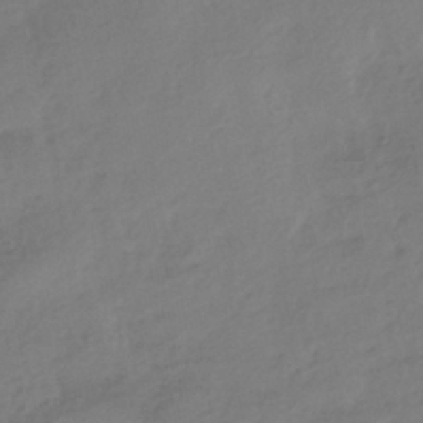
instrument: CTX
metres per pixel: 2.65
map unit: HNhu
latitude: -41.9178
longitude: 97.1998
